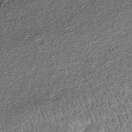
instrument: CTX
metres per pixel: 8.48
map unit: lHb
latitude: -38.1605
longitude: 66.1228
